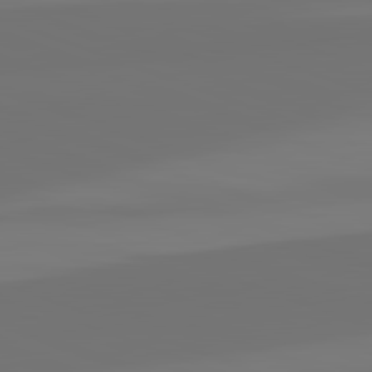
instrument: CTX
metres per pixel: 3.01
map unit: lApd
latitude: 82.4412
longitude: 154.4062
